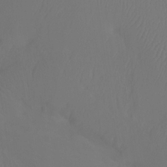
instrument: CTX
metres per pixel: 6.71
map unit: Htu
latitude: -13.9367
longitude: -47.4427
